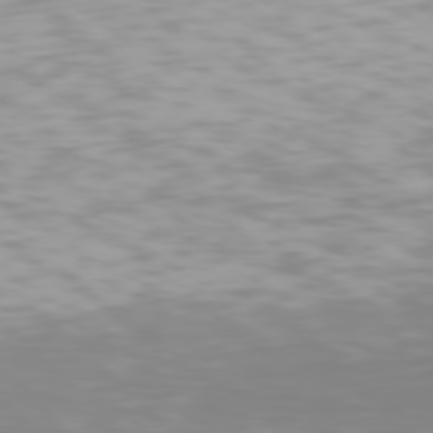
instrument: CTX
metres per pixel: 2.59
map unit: Hpe
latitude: 77.1781
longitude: -162.3657
